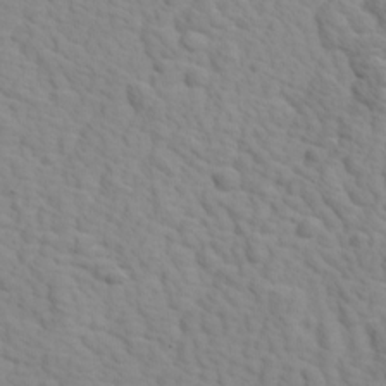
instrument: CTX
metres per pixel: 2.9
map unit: Ave
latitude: 11.1025
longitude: -104.2523
